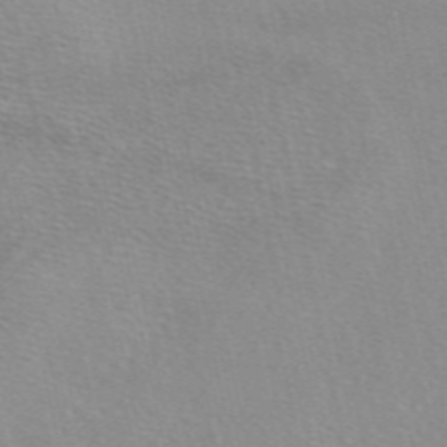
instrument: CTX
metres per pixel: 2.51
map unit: eAb
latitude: 49.2537
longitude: 106.7841
